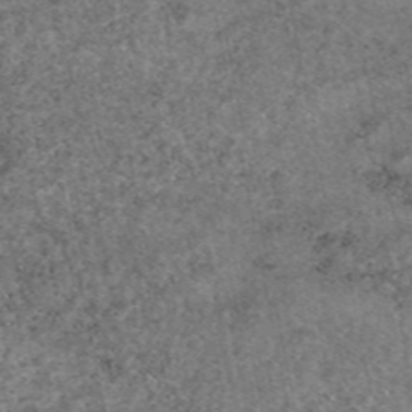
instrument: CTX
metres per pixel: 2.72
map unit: eAb
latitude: 46.9136
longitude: 118.2173
